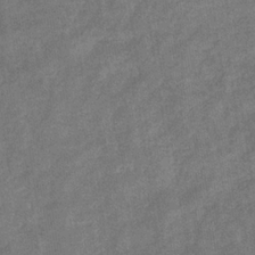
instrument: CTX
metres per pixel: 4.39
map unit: eHb
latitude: -32.7464
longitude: 72.8219
